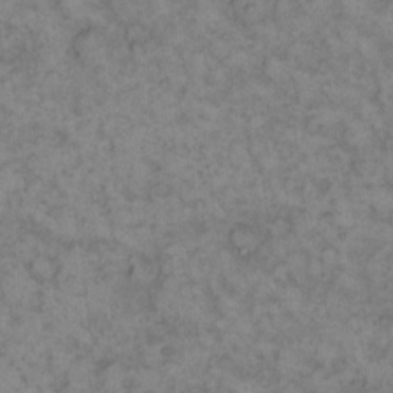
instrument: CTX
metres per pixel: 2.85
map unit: eHh
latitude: 13.6694
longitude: -64.0444
